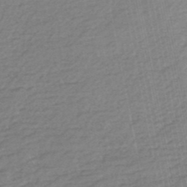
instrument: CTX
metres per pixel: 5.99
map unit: HNb
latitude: -49.0676
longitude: 58.9541
